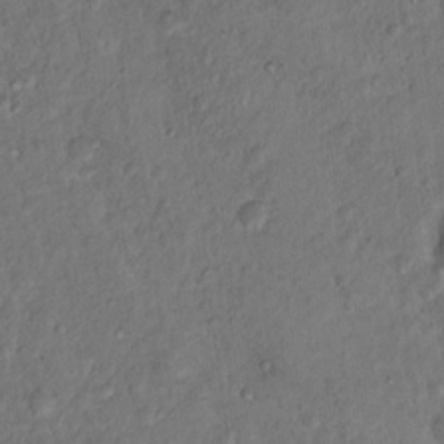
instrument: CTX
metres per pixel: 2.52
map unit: Nhu
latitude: 15.9528
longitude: -30.5546
